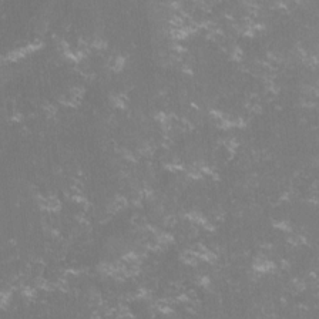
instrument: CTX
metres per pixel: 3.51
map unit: lHvf
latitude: -14.9353
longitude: -101.3293
